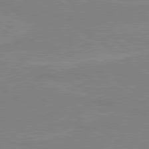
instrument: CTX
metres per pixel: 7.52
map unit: lApd
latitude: 80.3467
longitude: 122.4629
